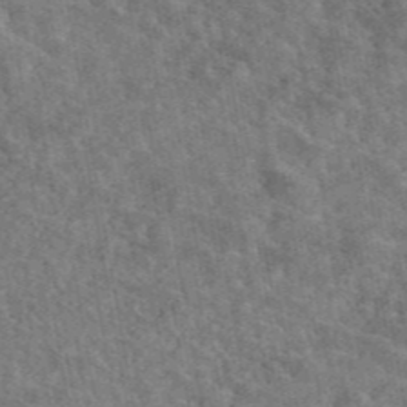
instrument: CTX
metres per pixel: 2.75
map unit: eAb
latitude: 45.0458
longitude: 125.1998
